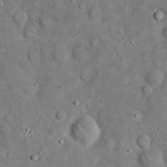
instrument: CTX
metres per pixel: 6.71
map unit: eHh
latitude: 19.9339
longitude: -61.1214
